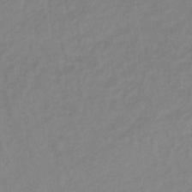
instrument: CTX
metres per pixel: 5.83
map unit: lHb
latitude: -37.2565
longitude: 70.3873
